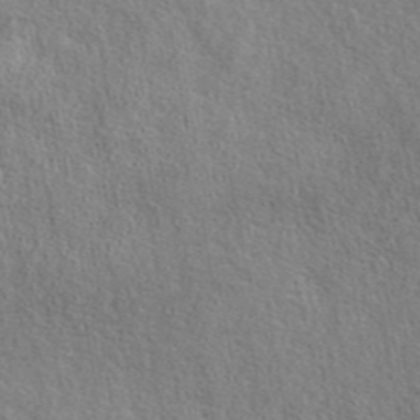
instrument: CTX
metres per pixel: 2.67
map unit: eAb
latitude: 44.0255
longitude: 112.5007
